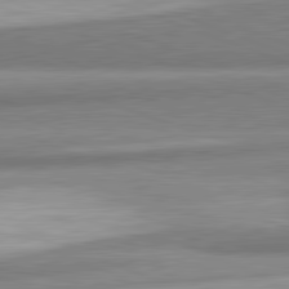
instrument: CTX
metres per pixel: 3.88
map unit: lApd
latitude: 82.1011
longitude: 179.4832
